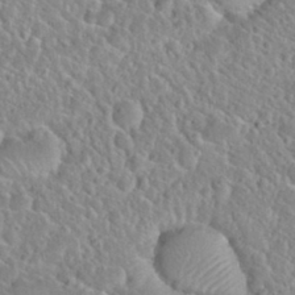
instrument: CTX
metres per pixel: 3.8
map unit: Nhu
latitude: 30.7813
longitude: -51.3292
